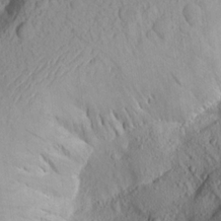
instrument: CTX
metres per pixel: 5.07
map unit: Aa
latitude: 16.8191
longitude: -144.2144
